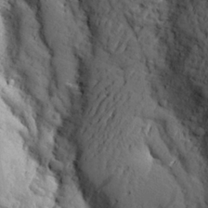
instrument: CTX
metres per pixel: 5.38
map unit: Aa
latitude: 25.2537
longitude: -148.0633
